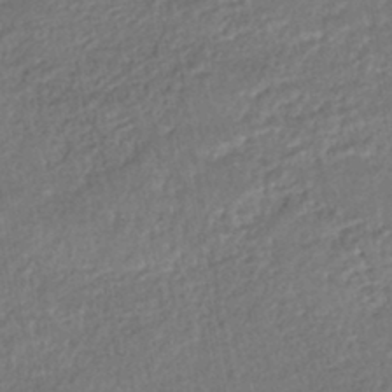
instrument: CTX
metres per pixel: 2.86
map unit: HNhu
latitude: -46.2739
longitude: 102.2740
